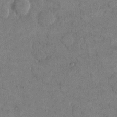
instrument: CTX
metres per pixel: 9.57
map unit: eHh
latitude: 14.4034
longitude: -67.9528
